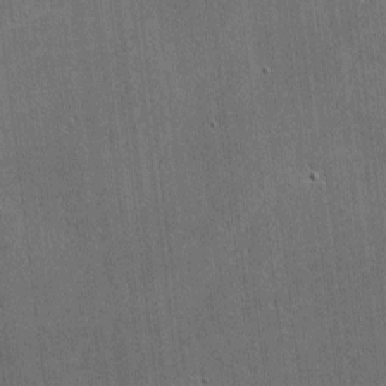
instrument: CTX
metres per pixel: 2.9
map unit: lHvf
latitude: -8.7841
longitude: -101.1403
